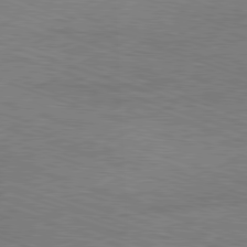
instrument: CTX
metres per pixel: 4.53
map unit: Ap
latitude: -81.7100
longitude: -73.6316
